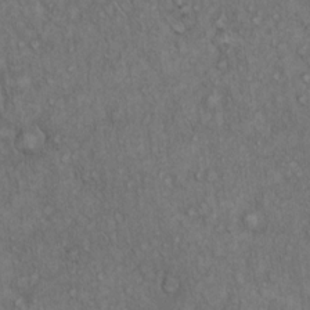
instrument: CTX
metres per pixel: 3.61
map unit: Hto
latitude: 15.4805
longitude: -56.6868
